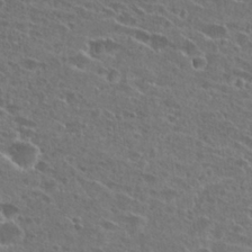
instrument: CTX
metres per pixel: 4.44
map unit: Hto
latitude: 26.2901
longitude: -46.1578
